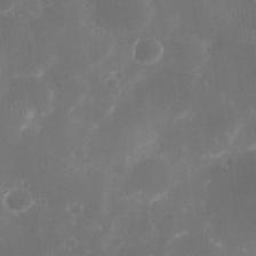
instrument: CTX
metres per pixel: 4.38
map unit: Nhe
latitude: -34.6707
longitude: -145.4048
